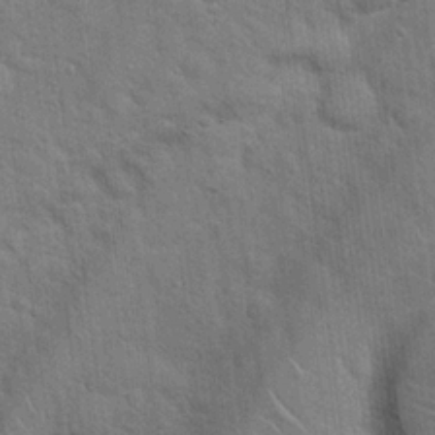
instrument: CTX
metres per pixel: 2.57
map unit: Hto
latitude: 19.2348
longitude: -52.2523
